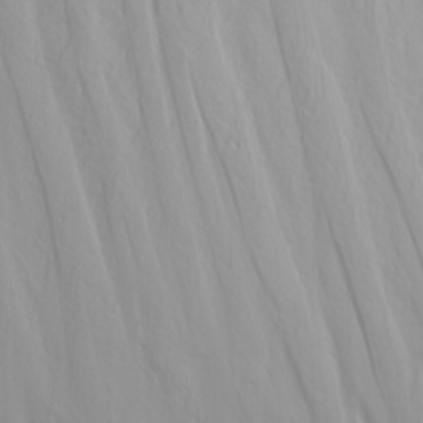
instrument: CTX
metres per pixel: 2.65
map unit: eHh
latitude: -5.0108
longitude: -85.1592
